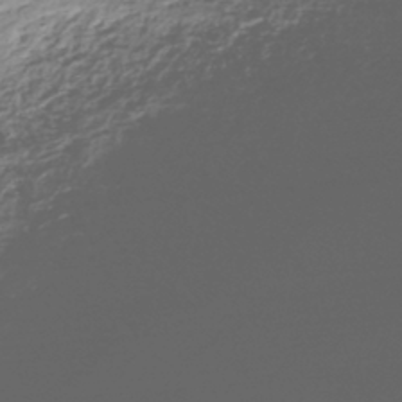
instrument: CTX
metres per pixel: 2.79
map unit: HNhu
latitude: -43.4265
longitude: 102.6330
